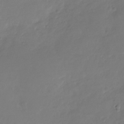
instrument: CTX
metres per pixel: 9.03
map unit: Nhu
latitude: -28.7841
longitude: -60.5734
